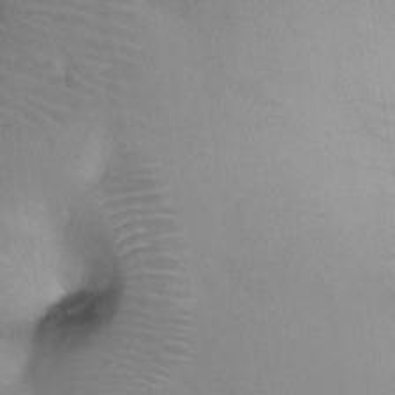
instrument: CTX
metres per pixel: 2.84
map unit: Ht
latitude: -4.6896
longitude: -28.4223
